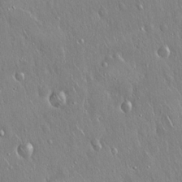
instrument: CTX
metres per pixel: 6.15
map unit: Hto
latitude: 17.8017
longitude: -57.3670
